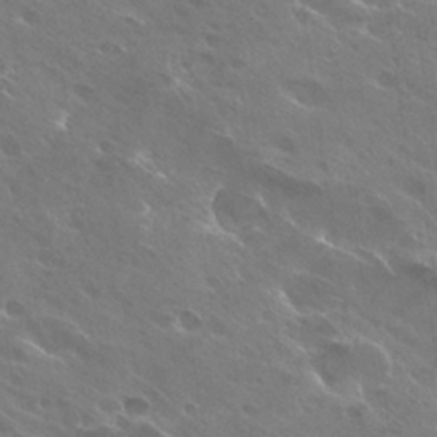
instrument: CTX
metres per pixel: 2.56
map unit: Hto
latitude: 27.8206
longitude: -40.7624
